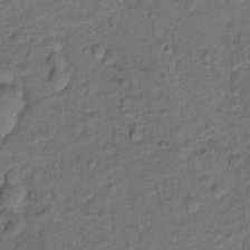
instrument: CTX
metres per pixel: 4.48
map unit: Ht
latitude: 9.2915
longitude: -39.0080
